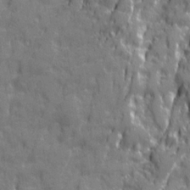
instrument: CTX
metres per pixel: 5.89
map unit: Ave
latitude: 20.4034
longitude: -133.1970
